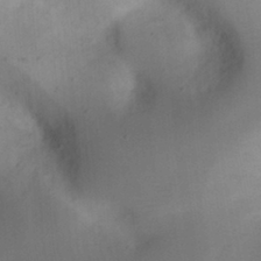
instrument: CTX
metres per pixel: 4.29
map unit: eHh
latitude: 23.5749
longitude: -70.8191
